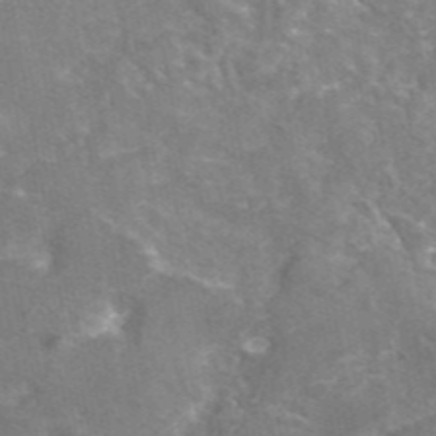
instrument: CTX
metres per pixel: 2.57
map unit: eAb
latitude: 45.4048
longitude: 120.8597
